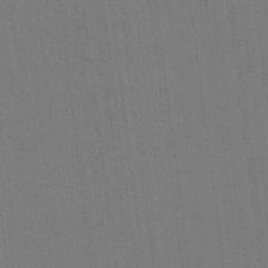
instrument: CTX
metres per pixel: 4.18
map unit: lHvf
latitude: -10.9920
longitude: -104.4601
